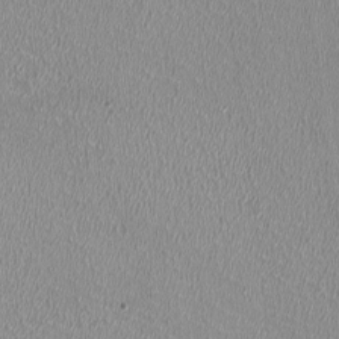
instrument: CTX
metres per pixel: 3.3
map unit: HNhu
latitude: -1.0109
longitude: -2.0822
